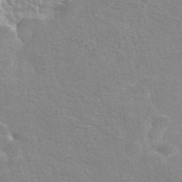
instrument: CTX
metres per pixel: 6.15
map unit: eAb
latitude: 44.8947
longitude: 106.7086
